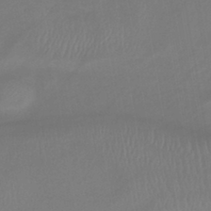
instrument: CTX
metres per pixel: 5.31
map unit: lHb
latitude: -41.2187
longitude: 77.6344
